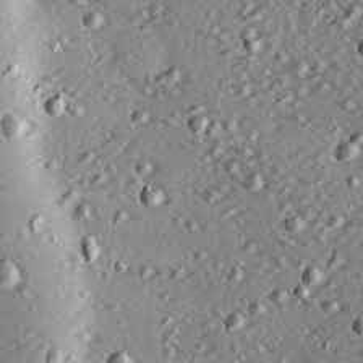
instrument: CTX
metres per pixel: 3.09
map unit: eHh
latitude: 22.2900
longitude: -89.9151
